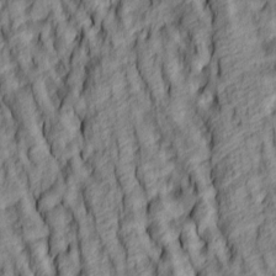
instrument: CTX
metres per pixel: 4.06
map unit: lAa
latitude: 5.1025
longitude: -116.0444
